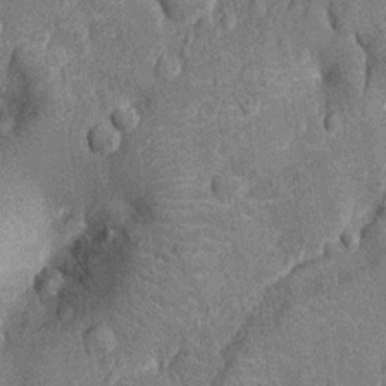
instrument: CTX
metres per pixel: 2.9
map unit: Nhu
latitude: -13.8989
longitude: -23.8583
